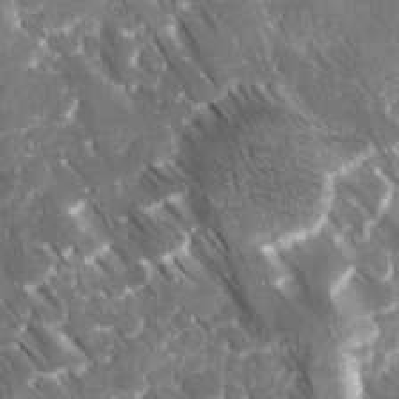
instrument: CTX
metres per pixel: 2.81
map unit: Ave
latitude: 8.7624
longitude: -104.7624
